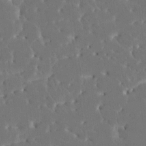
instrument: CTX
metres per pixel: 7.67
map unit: HNhu
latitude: 6.8002
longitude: -5.3293
